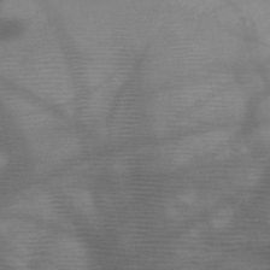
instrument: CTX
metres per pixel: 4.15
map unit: HNb
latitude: -48.0661
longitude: -40.4978
